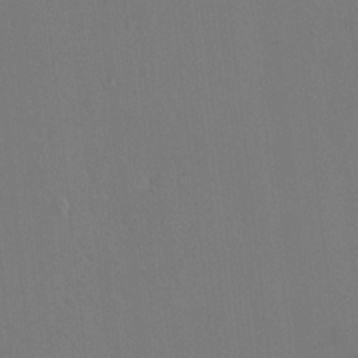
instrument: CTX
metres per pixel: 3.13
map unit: HNhu
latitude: 7.7827
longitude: 3.7666
